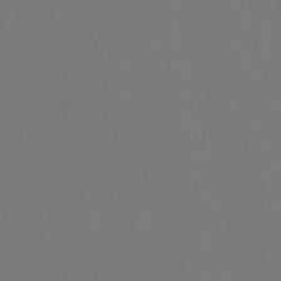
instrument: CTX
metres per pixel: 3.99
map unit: lHb
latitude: -46.9352
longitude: 72.9164
